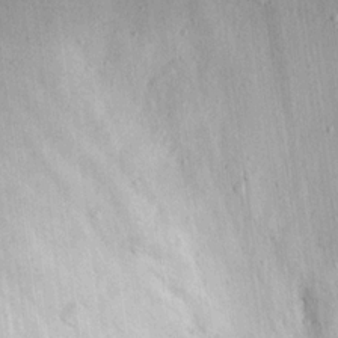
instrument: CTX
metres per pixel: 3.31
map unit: eHh
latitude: 17.9339
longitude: -73.2537
